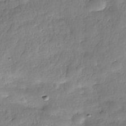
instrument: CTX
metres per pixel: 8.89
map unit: Nhe
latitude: -36.4818
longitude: -178.2523
